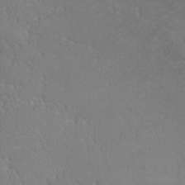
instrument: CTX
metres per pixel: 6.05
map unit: lHvf
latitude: -13.0675
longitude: -99.7449
